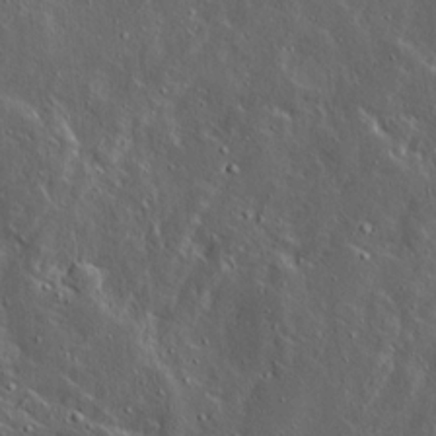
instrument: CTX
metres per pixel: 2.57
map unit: Ave
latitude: 14.9325
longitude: -138.4223
